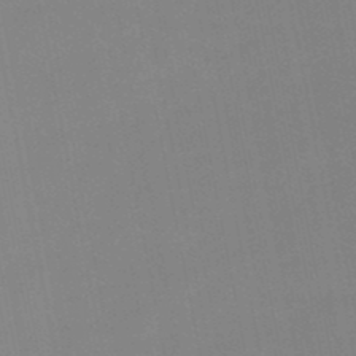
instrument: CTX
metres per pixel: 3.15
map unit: lHb
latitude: -49.6344
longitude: 70.7274
